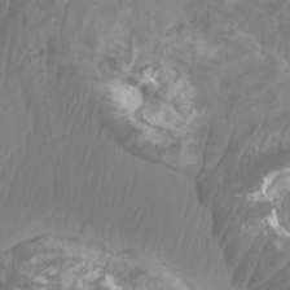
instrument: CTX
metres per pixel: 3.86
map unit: Htu
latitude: 2.9324
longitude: -20.4223
